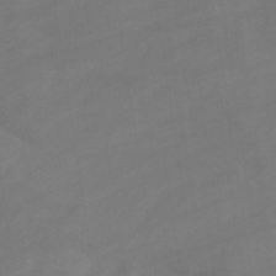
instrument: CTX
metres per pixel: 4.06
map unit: eHb
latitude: -33.1620
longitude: 72.6329
